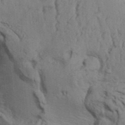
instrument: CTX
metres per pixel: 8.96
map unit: Aa
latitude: 32.2145
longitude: -135.3670
